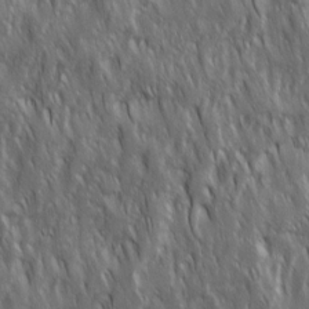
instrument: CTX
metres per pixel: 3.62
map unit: Ave
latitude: 15.6127
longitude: -134.4223
